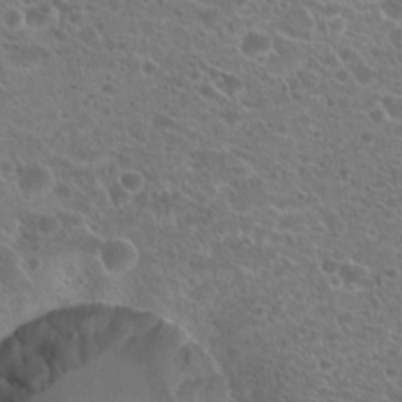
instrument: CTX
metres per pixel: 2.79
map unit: Hto
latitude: 21.3293
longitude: -41.0458
